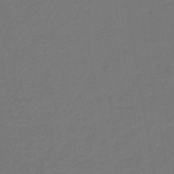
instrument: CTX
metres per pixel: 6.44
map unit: eHb
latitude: -47.6344
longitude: 82.2361
